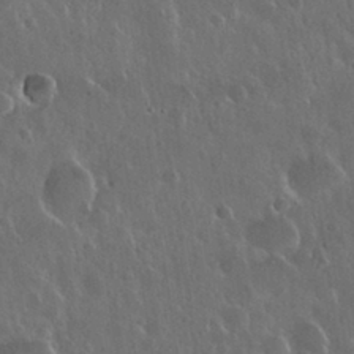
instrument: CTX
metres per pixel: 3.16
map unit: Nhu
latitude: 30.3090
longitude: -56.1766
